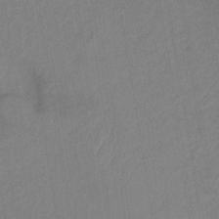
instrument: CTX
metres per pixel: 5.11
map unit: lHb
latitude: -35.4643
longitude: 67.2943
